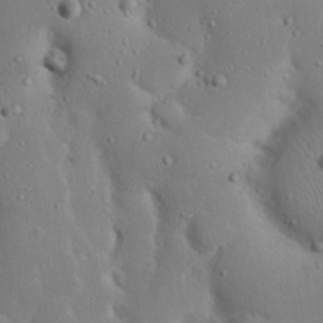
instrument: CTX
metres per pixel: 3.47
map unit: Nhu
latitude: 23.6505
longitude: -72.6680
